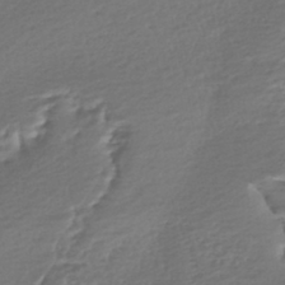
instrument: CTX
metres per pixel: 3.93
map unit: HNhu
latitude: -45.4265
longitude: 101.1053
